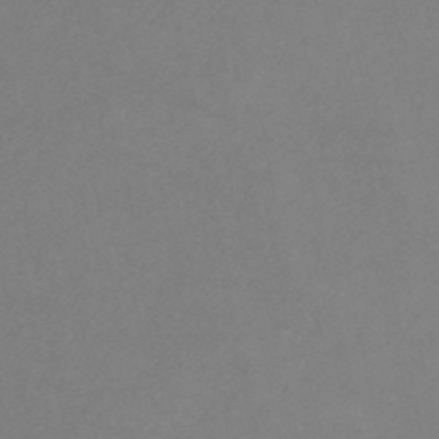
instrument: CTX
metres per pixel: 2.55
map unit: lHb
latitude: -37.6910
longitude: 73.1053
